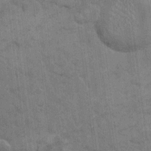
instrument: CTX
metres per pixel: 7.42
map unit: eHh
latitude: 12.6680
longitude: -65.2537
